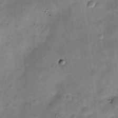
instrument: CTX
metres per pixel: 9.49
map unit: Nve
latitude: -24.1228
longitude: 106.1795
